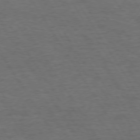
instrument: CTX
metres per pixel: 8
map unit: Hpe
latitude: 73.1026
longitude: -123.7827
